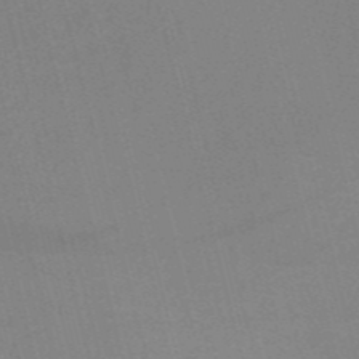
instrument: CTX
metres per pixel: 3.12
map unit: HNb
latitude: -52.5951
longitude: -47.0270
